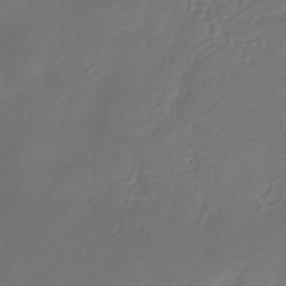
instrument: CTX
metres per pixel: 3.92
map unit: HNhu
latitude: -43.5210
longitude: 92.2362
